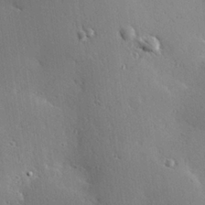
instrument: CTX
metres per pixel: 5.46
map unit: Hve
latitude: 25.3103
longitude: -91.6883
